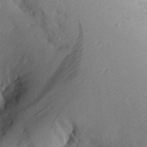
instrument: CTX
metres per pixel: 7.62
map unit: Aa
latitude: 29.7638
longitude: -135.8016
